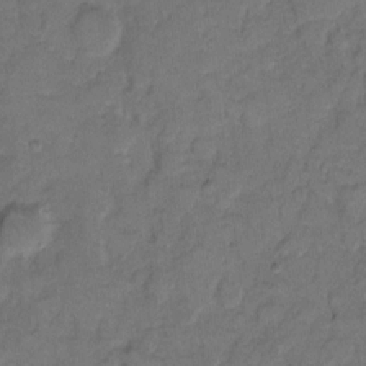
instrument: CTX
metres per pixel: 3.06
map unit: eHh
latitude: 8.7435
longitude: -64.0633
